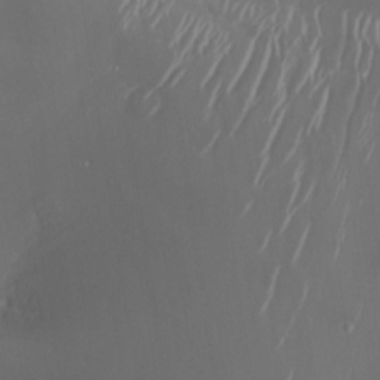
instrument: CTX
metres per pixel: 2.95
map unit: Nhu
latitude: -6.5007
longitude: -91.0458
